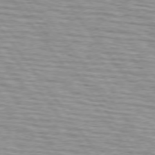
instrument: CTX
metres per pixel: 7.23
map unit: lApd
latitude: 74.6679
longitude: -75.7828
